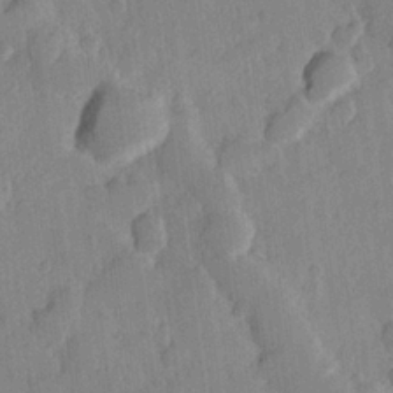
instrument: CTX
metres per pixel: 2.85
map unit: Hve
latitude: 23.3859
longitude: 148.8597
